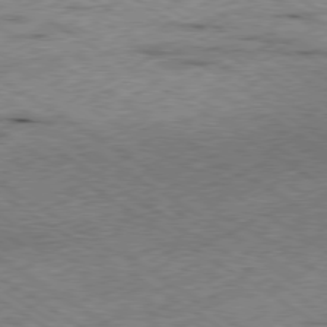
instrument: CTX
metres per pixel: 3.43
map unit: Ap
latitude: -79.9367
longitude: -51.3103
